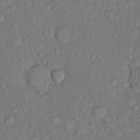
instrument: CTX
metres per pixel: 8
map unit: Nhu
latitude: 1.3859
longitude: -14.1011
